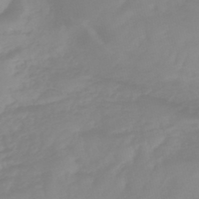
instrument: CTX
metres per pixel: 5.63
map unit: eHb
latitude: -45.5210
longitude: 82.3117
